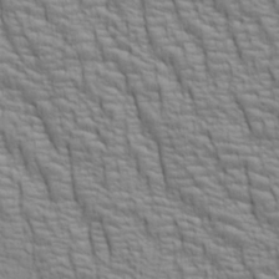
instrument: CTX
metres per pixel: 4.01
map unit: lAa
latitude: 7.0080
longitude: -115.5749
